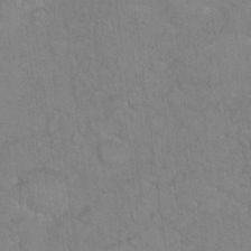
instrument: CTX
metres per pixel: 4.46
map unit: Hto
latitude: 15.8395
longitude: -40.5545
